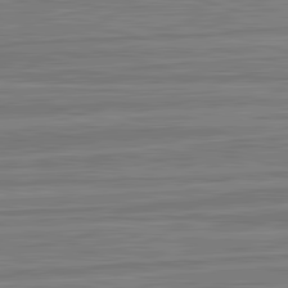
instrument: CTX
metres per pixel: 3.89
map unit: lApd
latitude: 82.8569
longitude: 178.0283
